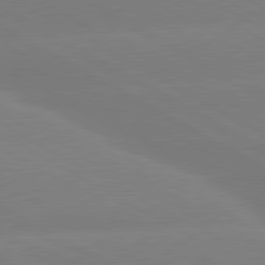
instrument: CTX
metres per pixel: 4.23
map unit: lApd
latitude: 80.5168
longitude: -147.0459
